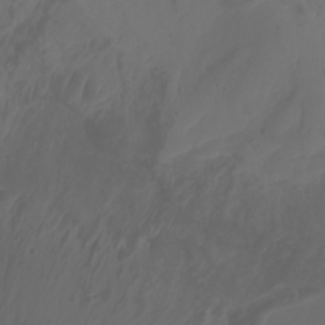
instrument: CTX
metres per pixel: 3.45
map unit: Aa
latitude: -7.9745
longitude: -79.7450
